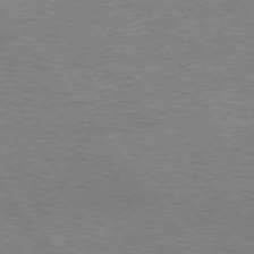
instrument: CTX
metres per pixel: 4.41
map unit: Hpe
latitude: 74.9892
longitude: -151.5371
